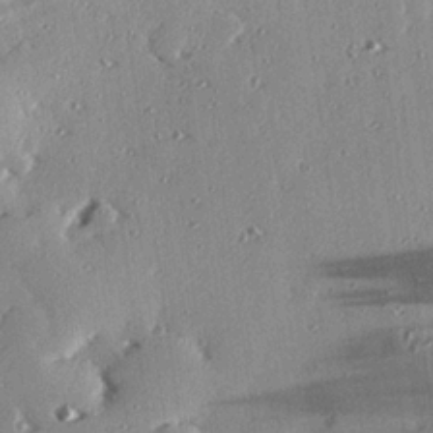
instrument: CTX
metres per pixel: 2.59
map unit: eHh
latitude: 23.6127
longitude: -89.7261
